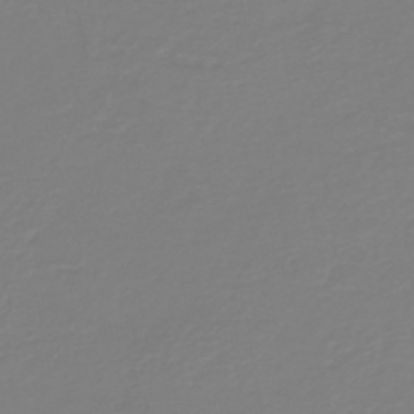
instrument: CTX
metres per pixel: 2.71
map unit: HNb
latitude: -46.2172
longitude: 54.2551
